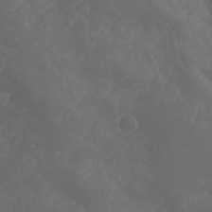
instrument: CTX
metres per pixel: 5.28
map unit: Aa
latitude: -7.8233
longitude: -78.1011
